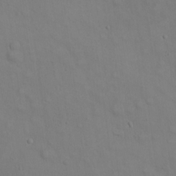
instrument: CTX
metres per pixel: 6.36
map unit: eHh
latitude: 22.1956
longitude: -62.1956
